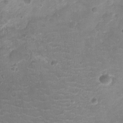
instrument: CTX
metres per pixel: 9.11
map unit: Ht
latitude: -3.4643
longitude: -19.2915
